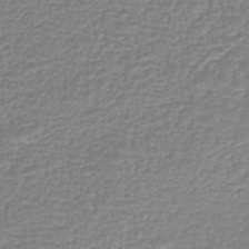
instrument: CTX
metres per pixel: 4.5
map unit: lHb
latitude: -42.5951
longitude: 72.0472
